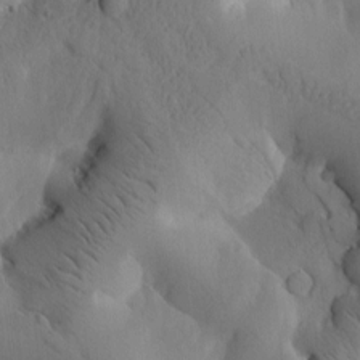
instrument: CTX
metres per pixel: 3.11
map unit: Htu
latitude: -3.1809
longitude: 169.1998
